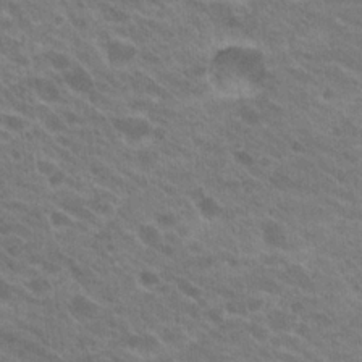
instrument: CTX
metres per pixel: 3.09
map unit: Hto
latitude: 22.0822
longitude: -38.0255
